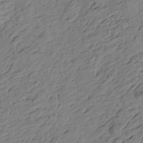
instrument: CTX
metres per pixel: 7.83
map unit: Htu
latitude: -3.9367
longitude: -176.6301
